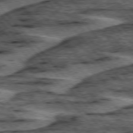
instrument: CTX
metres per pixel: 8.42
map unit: lApd
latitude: 75.8394
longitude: -77.3103
